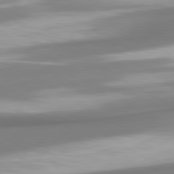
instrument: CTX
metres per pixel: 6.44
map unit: lApd
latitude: 80.3467
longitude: 178.5007
